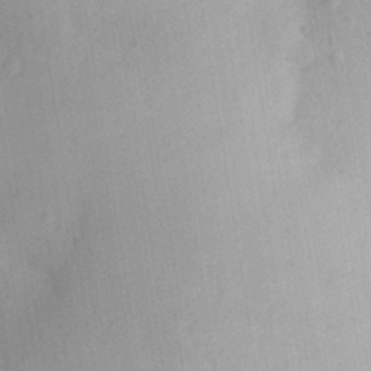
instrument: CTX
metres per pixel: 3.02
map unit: Aa
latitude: 26.3278
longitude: -147.9717
